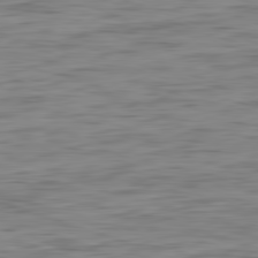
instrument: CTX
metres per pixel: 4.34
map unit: Ap
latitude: -82.2172
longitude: -78.5735
